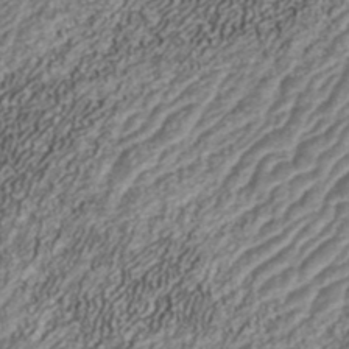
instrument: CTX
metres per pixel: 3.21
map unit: ANa
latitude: 43.1025
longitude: 35.5777
